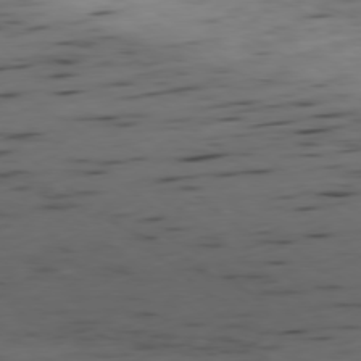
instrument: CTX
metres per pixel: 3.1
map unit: Ap
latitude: -78.8408
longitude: -59.7450
